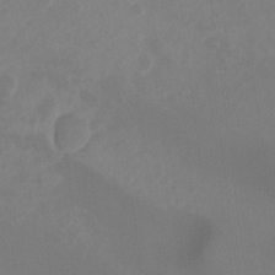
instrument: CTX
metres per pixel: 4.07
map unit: Ht
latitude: -13.6344
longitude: -57.8205
